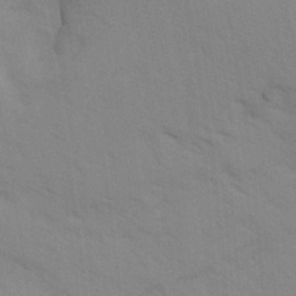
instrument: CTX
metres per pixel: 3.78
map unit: Ave
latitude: -1.2376
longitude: -112.1389
